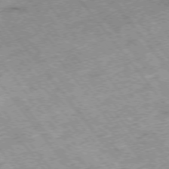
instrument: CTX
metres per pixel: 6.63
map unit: Hpe
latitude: -75.9367
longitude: -18.8569
